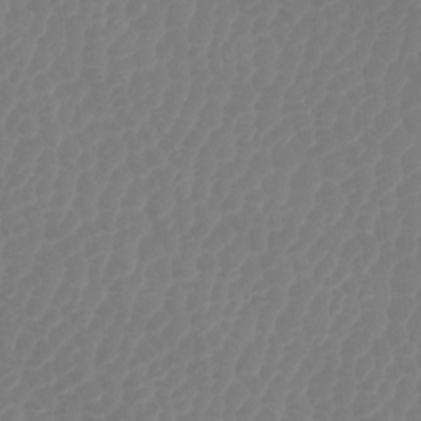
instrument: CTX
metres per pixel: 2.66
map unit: Htu
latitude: -5.4643
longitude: -74.8191
